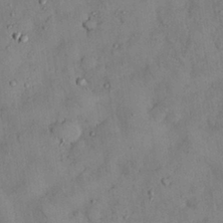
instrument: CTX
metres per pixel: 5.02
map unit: Nhu
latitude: 28.8947
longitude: -72.4034
